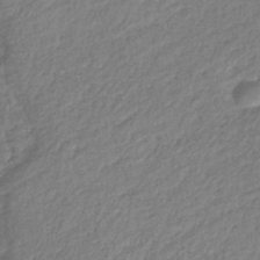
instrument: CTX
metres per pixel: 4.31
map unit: eHb
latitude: -38.5007
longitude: 81.1053
